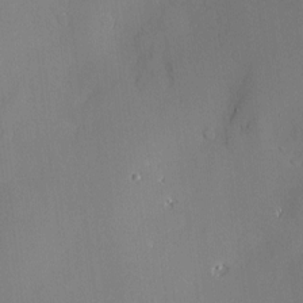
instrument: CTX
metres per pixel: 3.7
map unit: Htu
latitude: -7.2565
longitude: 175.8233
